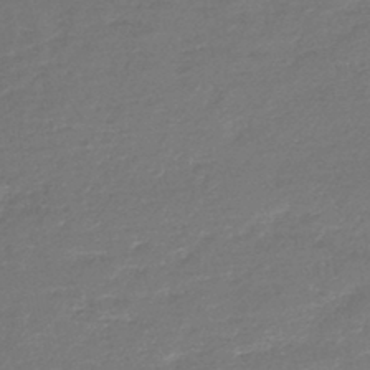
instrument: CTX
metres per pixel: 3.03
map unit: lHb
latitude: -44.8219
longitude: 59.1998
